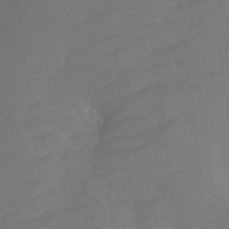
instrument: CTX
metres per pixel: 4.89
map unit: Htu
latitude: -13.1053
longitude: -45.7072
